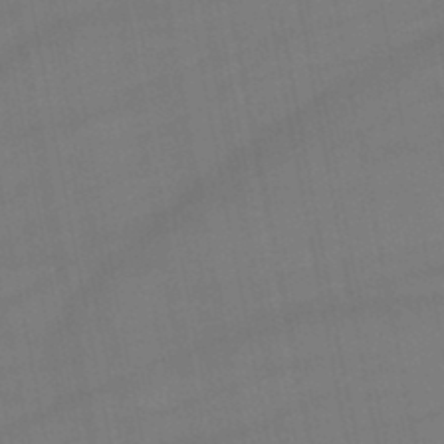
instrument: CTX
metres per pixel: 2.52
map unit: lHb
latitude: -47.0864
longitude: 73.6911
